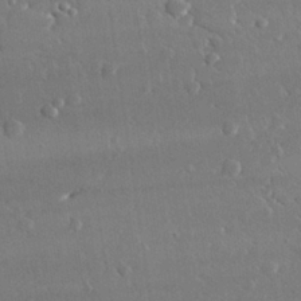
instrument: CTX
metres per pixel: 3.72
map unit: lAvf
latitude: 28.9325
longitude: -108.2522
